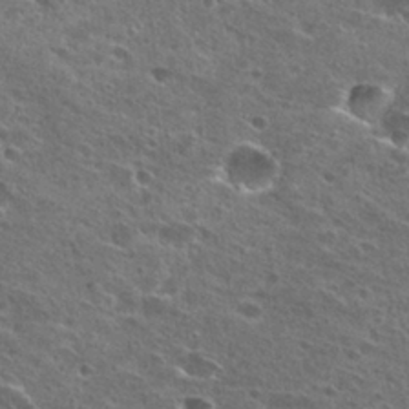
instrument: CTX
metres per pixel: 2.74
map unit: Hto
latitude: 26.7624
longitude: -45.6694
